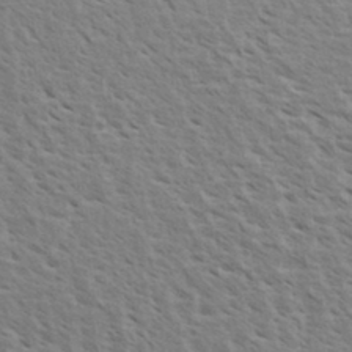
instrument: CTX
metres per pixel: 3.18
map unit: eHh
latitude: 34.0444
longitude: -140.4978
